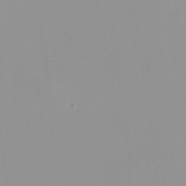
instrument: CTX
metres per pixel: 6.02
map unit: HNhu
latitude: -0.7464
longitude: -5.4237
